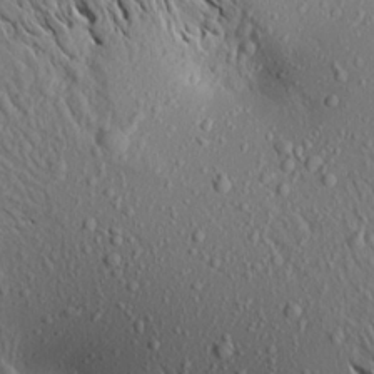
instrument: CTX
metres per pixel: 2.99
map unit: Aa
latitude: 19.2537
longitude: -148.1578
